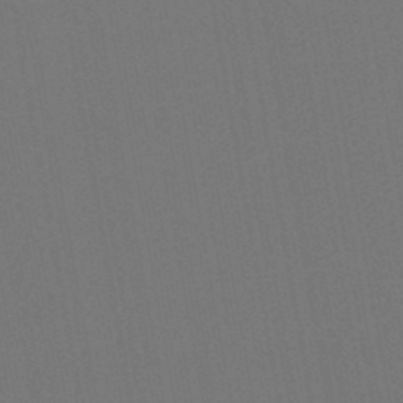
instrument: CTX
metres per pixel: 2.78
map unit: lHb
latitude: -47.2376
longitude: 73.1053
